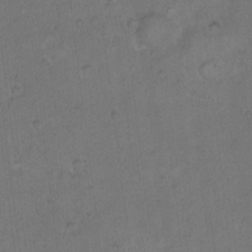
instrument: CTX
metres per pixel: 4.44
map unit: Hto
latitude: 9.9717
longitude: -60.3656
